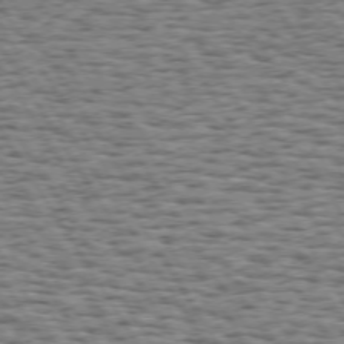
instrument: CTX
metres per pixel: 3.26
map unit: Hpe
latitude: 73.2159
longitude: -131.6883
